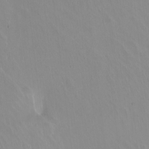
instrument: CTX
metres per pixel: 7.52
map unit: Hto
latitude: -13.5588
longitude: -41.4804
